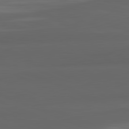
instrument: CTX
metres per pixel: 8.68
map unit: lApd
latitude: 82.1766
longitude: -170.8569
